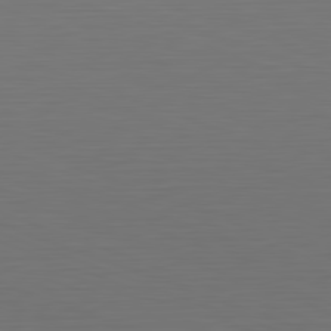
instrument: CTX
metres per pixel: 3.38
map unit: Hpe
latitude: -82.4062
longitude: 7.1242
